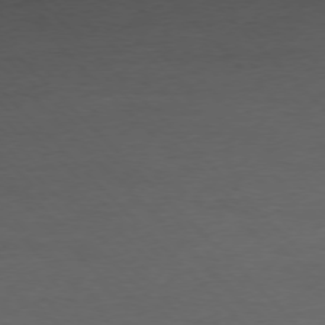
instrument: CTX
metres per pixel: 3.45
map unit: Ap
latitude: -77.2565
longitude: -82.6868
